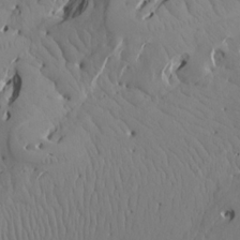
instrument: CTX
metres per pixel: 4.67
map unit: Aa
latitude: 17.8394
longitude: -143.8395
